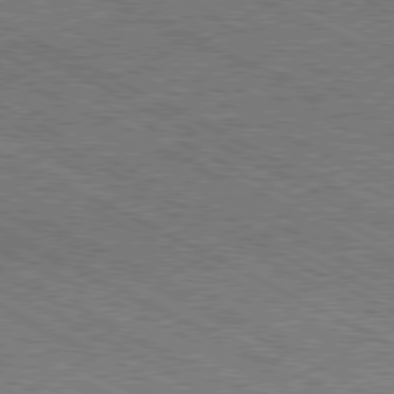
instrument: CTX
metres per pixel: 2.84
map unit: Hpe
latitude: -81.1431
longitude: 20.9730
